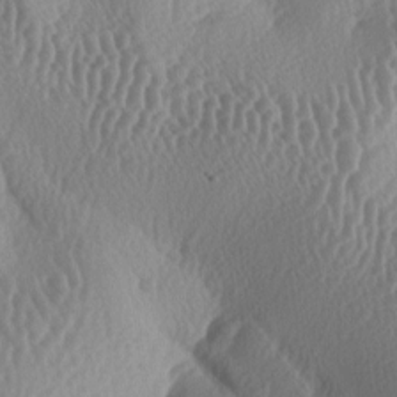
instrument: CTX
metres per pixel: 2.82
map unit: lAa
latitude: -5.9367
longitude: -128.6112
